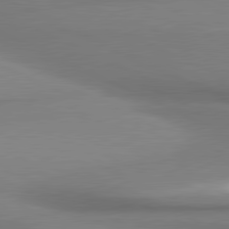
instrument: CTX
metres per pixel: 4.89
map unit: lApd
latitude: 81.1214
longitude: 176.1984
